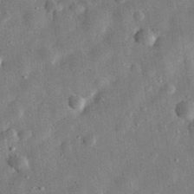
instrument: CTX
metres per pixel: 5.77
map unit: eHh
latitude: 32.4034
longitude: -76.8947
